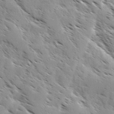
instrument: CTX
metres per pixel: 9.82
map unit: Ave
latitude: 0.5734
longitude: -110.9703
